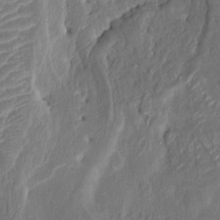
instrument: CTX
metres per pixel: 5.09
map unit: HNhu
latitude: 7.2348
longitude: -3.4804
